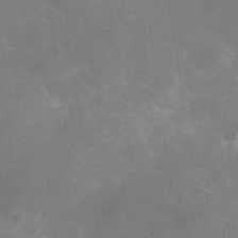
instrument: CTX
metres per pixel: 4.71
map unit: Hve
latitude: -31.5021
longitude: 93.7855
